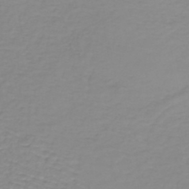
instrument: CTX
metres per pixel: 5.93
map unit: lHb
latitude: -36.9919
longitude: 61.7478
